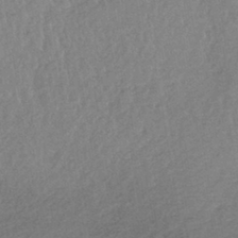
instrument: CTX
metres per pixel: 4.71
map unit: lHb
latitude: -40.6707
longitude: 68.9163
